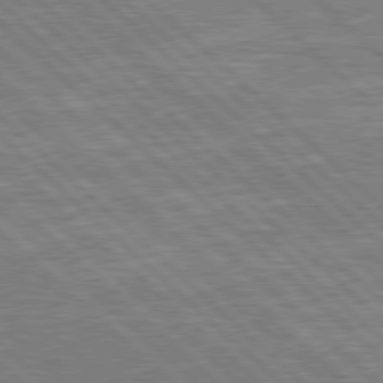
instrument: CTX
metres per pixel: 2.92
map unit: Hpe
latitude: 78.3090
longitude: -127.4427
